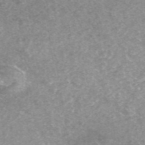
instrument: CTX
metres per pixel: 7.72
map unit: ANa
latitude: 43.4049
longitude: 24.8219
